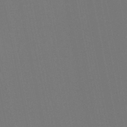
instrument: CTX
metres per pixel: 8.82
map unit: HNb
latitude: -45.9745
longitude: 55.9745
